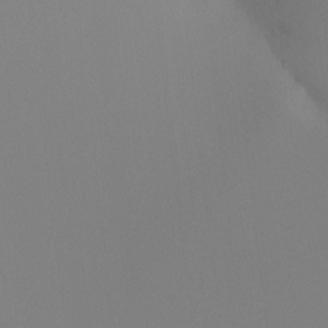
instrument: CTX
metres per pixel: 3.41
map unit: Ht
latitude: -15.9367
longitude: -47.7072
